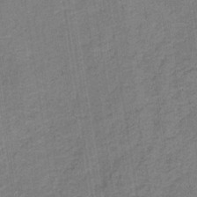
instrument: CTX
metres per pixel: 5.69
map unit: eAb
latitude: -37.8800
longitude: 51.8233
